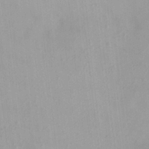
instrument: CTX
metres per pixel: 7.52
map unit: HNhu
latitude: 3.8772
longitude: 5.7099
